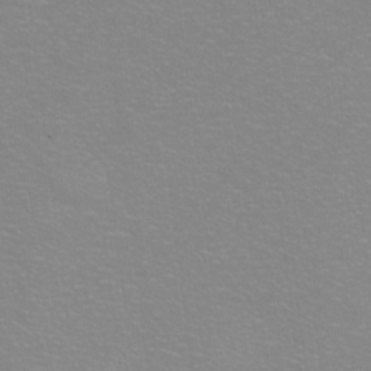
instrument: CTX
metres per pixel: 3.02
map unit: eHh
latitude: -8.7652
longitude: -70.4034
